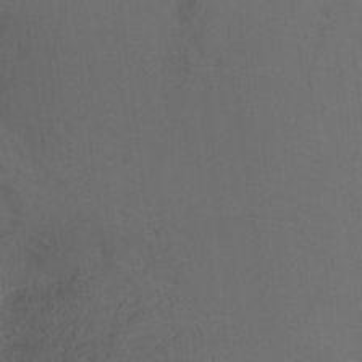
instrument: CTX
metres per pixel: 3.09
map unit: Ht
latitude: -7.5588
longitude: -37.9150
